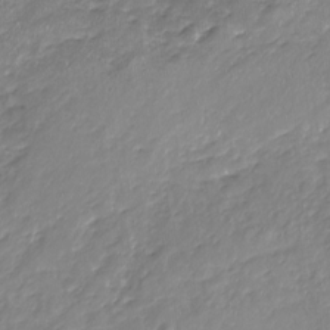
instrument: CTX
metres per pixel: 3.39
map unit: Nhu
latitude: -18.4062
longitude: -57.3481
